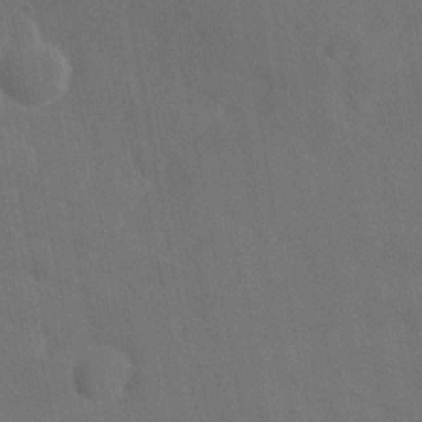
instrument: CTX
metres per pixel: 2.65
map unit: Ave
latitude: -8.3873
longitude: -120.9325
